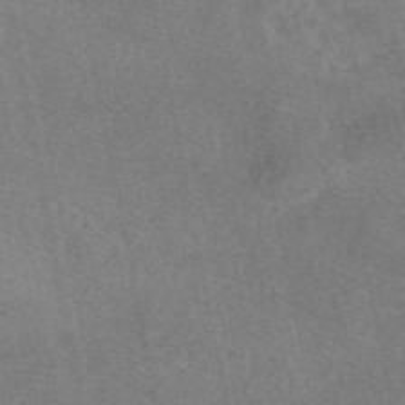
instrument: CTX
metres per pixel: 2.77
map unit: eAb
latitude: 48.1956
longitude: 121.2754
